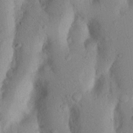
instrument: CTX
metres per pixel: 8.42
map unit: Nhu
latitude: 17.5371
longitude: -75.7639
